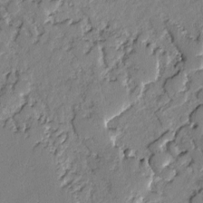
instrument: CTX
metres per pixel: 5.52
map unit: lAvf
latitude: -2.6140
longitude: -108.3278
